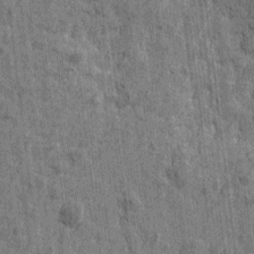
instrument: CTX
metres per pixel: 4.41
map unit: Htu
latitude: -3.1053
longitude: -179.5183
